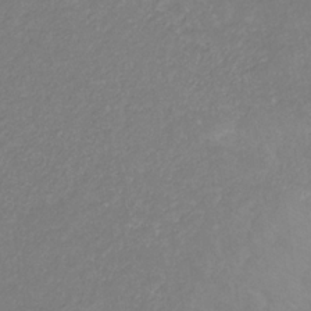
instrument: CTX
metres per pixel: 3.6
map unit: eHb
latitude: -31.4454
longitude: 68.1416
